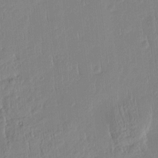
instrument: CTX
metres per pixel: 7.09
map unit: Htu
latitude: -4.9352
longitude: 173.8800
